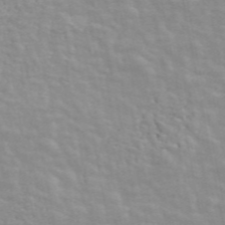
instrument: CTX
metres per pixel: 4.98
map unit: ANa
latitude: 47.4616
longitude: -82.8946
